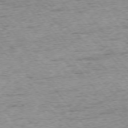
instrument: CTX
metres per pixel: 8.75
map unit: Ap
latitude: -75.0487
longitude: -91.0081
